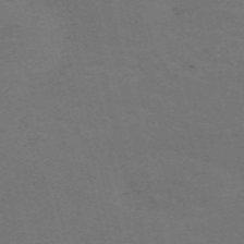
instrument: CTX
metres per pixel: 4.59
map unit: Nve
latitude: -59.2375
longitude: 63.3887
